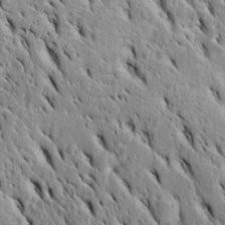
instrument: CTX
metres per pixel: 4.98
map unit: Htu
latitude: -3.1053
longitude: 151.6910
